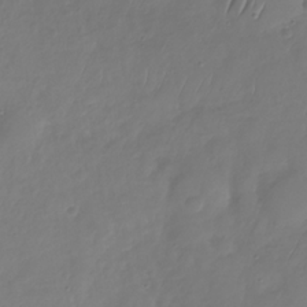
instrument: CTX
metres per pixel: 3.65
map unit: Nhu
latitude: -29.8800
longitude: -59.3671
